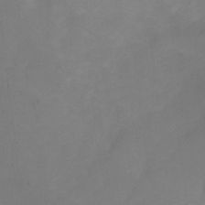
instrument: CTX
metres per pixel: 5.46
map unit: Ht
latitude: 1.6882
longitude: -35.4615
